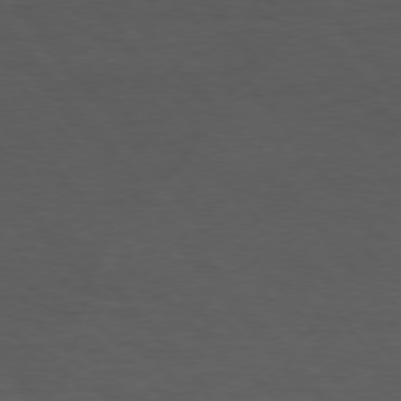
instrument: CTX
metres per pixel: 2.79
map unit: Hpe
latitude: 75.2159
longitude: -146.0822
